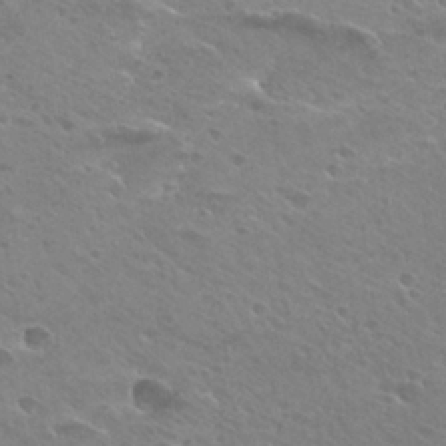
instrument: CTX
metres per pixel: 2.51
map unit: Hto
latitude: 26.7246
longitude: -40.6679
